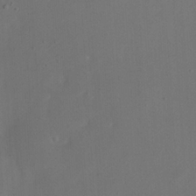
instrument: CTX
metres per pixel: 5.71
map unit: eHh
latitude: 23.4426
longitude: -66.4601
